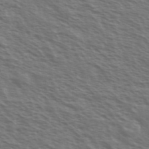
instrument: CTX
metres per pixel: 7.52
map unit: Ave
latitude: 38.1956
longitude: -111.2159
